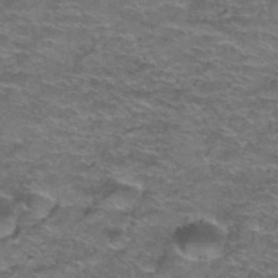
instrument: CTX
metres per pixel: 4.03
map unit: Hto
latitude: 38.3467
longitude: -42.9892
